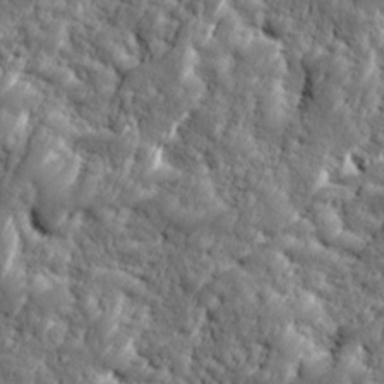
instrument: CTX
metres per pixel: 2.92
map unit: Ave
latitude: 16.6113
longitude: -134.8380
